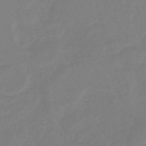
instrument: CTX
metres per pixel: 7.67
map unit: eHb
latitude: -45.7100
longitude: 81.1242
